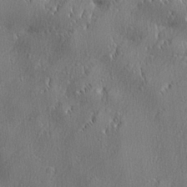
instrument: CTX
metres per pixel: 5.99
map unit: lHvf
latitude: 23.0836
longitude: 141.5210
